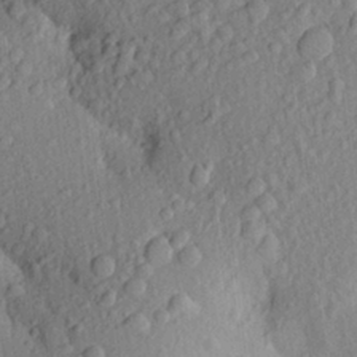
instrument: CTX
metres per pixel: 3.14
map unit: Aa
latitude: 25.2537
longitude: -150.2522
